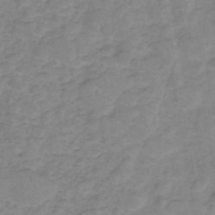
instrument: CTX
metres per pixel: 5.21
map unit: eHh
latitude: -45.5588
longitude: -29.7449
